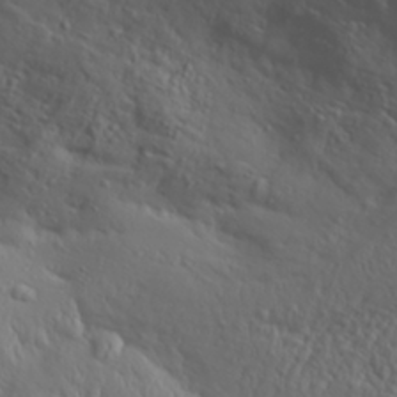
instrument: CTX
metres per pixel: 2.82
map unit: Aa
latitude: 29.0269
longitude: -133.3482
